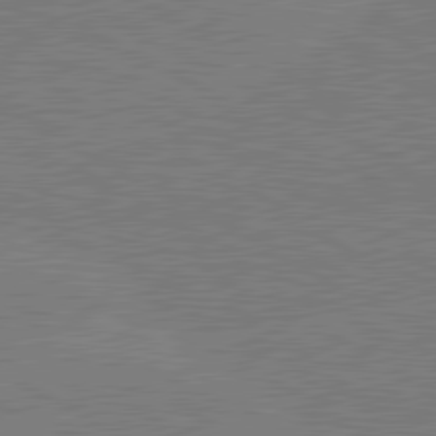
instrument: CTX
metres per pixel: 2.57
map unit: lApd
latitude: 80.8380
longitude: -126.6680
